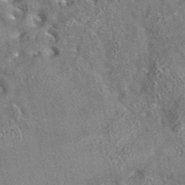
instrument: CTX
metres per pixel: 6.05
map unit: eAb
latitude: 35.3292
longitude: 112.9164
